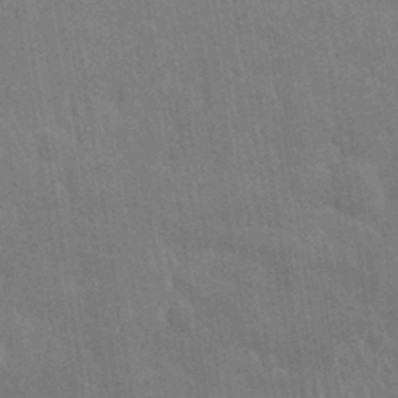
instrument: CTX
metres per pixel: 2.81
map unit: Ht
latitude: -11.2376
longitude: -22.3278
